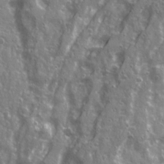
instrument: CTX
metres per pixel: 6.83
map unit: Ave
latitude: 21.1781
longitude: -133.2537
